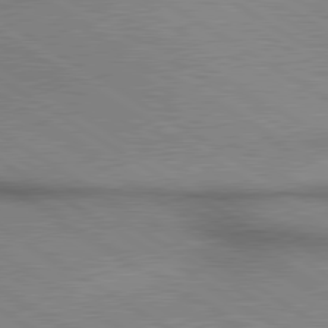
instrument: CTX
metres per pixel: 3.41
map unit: lApd
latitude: 80.0822
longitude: 164.6708
